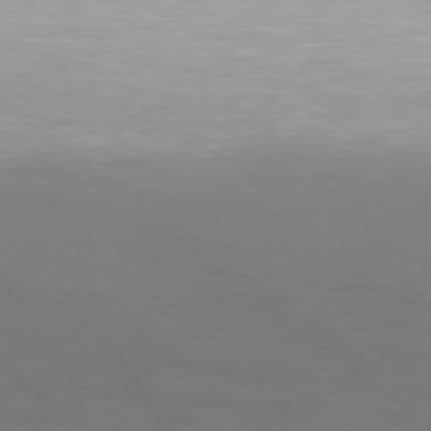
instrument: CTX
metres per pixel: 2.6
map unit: Hpe
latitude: 76.5168
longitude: -127.8395
